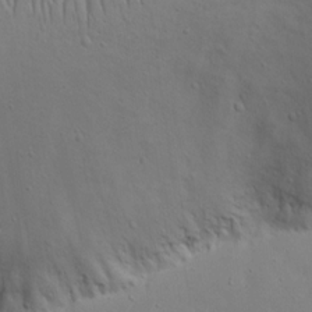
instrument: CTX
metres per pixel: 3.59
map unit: eHh
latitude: 16.1767
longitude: -71.6694
